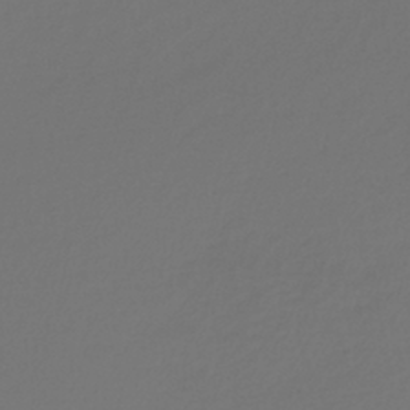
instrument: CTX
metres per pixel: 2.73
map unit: lHb
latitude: -42.7085
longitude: 69.9745
